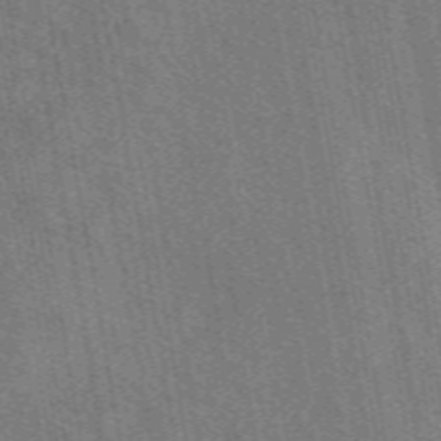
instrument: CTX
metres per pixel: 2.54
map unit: eAb
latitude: 50.3467
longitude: 115.9367
